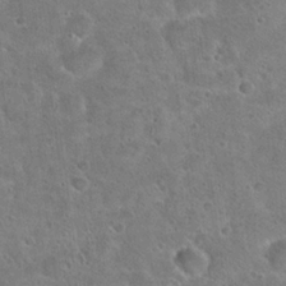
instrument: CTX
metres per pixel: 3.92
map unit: Hto
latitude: 23.1025
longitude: -48.9892
